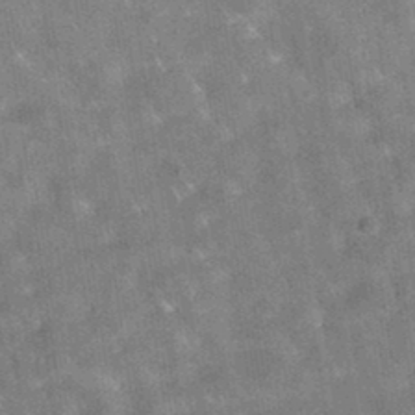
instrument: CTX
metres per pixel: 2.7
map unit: eAb
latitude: 34.5734
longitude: 111.1242
